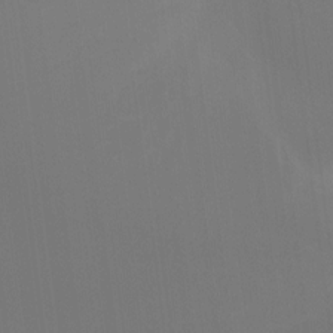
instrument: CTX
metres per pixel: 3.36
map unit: Hto
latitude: -10.6708
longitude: -40.4978
